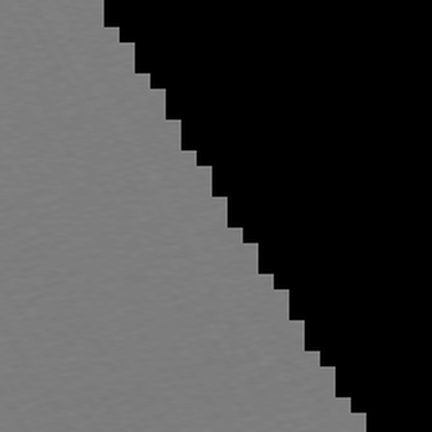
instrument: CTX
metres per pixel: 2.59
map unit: Ap
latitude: -74.2173
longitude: -68.5168
